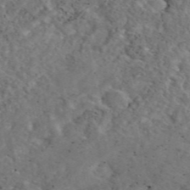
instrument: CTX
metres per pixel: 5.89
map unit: eAb
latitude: 46.2523
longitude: 113.5777
